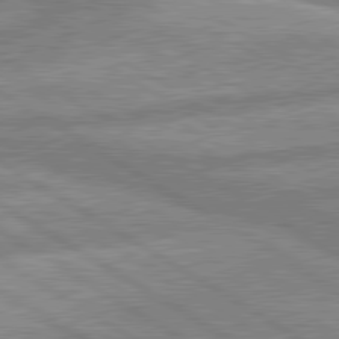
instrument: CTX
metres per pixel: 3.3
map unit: lApd
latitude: 80.2522
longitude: -170.2900
